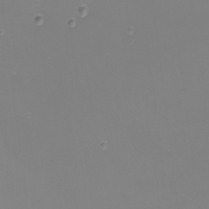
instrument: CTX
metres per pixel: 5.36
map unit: Nhu
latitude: -9.1053
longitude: -80.7057
